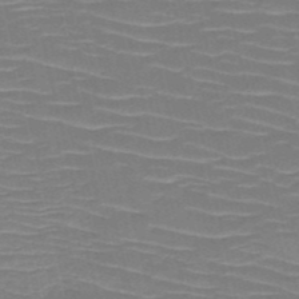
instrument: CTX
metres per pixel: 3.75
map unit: HNb
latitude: -50.4440
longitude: -45.4615
